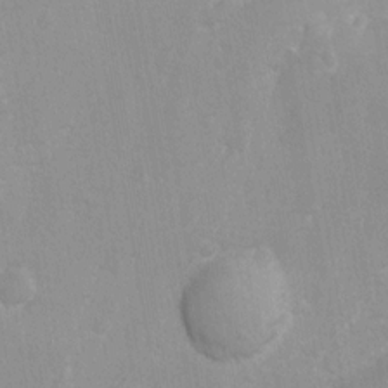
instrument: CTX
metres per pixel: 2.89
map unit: Ave
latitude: -11.0109
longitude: -120.8569
